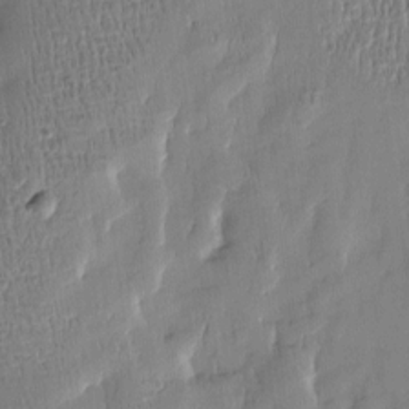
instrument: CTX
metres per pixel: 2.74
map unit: Htu
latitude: -5.5210
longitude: 174.2928
